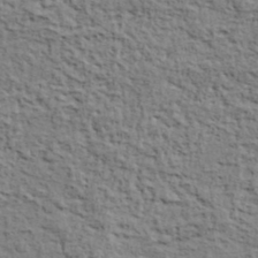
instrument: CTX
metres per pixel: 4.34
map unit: eHh
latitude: 37.7261
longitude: -81.9528
